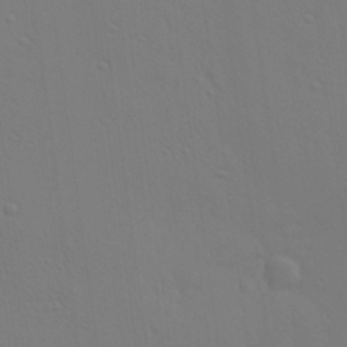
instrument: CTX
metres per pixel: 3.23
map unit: Ave
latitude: 23.5182
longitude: -135.7638
